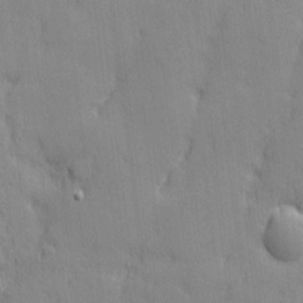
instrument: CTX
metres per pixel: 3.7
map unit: Nhu
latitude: 2.7813
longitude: -75.2726
